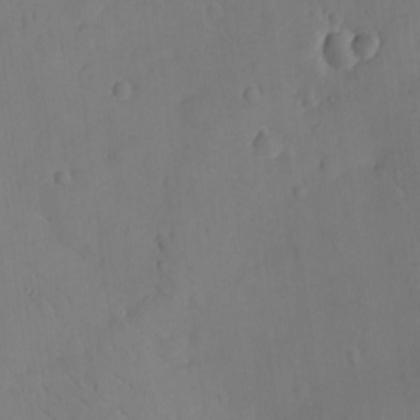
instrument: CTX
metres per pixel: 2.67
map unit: eHh
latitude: -8.9164
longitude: -66.1577
